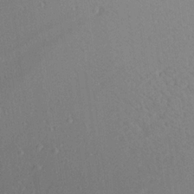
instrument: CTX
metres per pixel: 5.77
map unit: Aa
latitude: 19.0647
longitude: -140.7813
